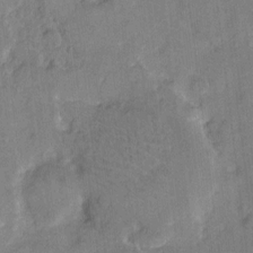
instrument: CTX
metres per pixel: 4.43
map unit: eHh
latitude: 9.8395
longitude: -64.5735
